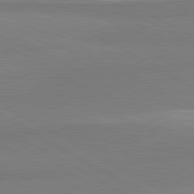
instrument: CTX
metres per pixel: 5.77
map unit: lApd
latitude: 80.8002
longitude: -179.3860
